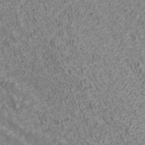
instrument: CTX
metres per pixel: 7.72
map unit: ANa
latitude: 40.8380
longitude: 23.6722
